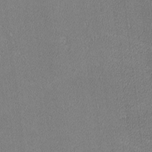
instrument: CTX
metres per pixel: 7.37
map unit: lHvf
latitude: -12.3117
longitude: -104.0633
